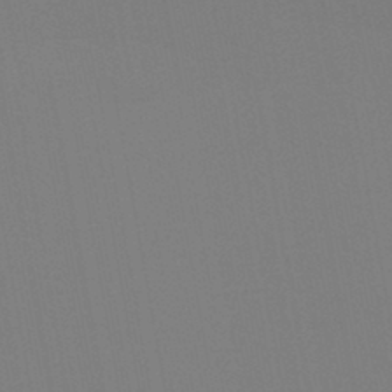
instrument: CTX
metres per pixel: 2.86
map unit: HNb
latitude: -44.3495
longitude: -44.1955
